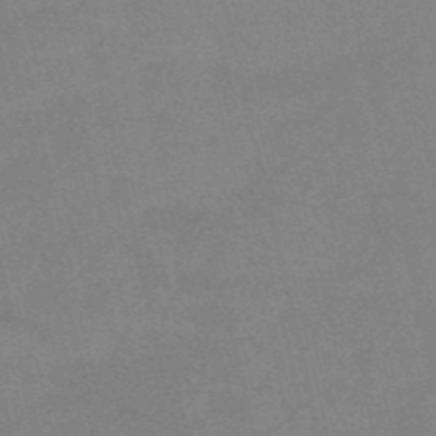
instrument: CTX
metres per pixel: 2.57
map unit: HNb
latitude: -52.6329
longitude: -45.7072
